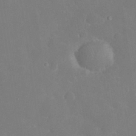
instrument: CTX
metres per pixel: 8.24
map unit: eHh
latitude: 32.9892
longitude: -60.8758
